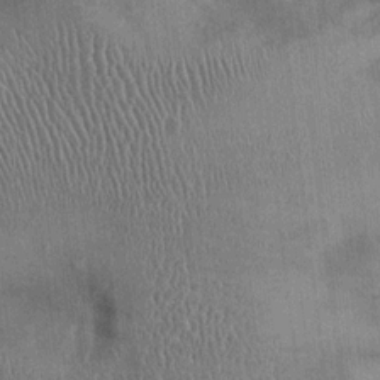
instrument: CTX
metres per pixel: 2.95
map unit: Ht
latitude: -2.1038
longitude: -13.8584
